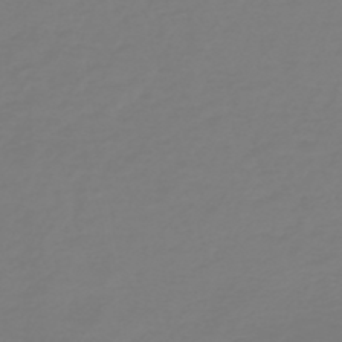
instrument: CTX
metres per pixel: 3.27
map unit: HNb
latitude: -46.4440
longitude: 54.6708
